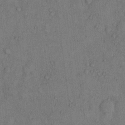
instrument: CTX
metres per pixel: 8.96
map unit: Hto
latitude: 10.4790
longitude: -59.1592
